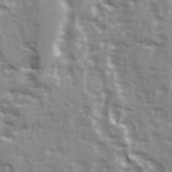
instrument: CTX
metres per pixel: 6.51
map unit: Ave
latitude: 22.0444
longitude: -132.8758
